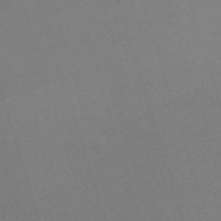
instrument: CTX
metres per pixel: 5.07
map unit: eHh
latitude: -61.8233
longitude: 49.7289
